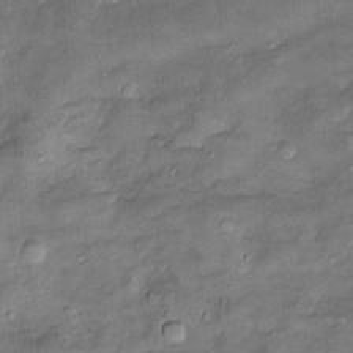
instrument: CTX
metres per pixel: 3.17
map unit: Htu
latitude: -6.2739
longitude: 159.0675
